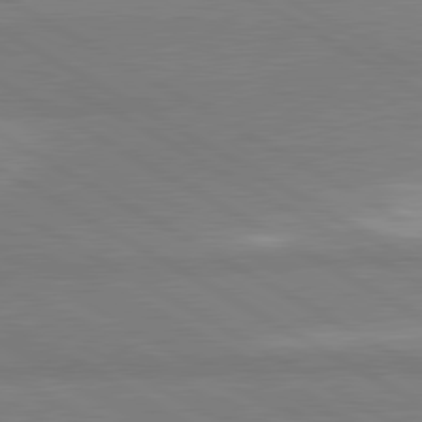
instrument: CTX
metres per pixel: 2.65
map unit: lApd
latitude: 80.7435
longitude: -178.6491
